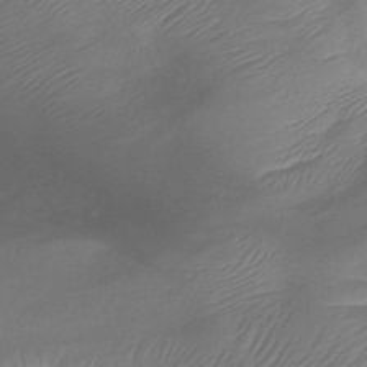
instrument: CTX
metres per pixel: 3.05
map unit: lHb
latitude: -40.9353
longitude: 78.7463
